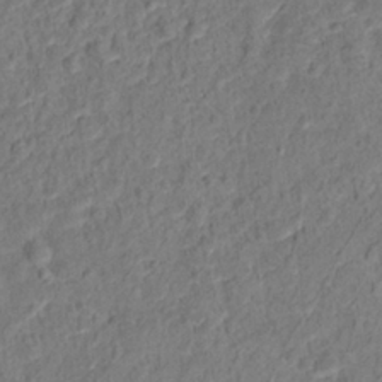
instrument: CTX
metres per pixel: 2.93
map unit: Hto
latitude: 13.3104
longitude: -38.5546
